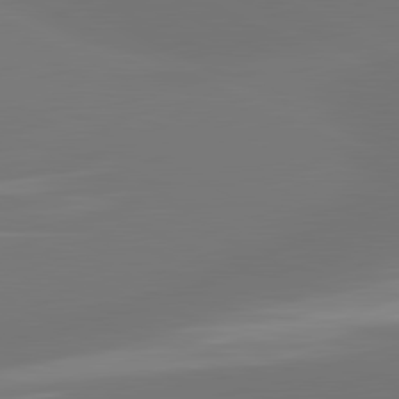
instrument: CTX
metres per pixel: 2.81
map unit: lApd
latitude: 81.5182
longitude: -164.2523
